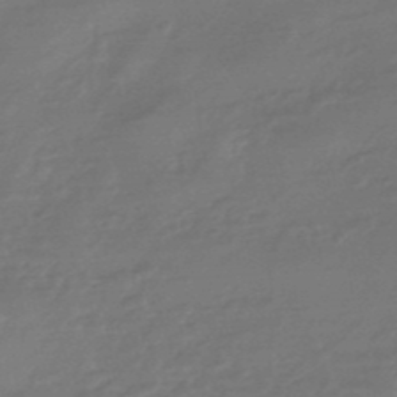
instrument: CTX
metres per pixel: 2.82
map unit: HNhu
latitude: -46.6896
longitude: 89.8044
